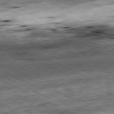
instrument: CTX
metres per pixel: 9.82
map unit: Ap
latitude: -81.1053
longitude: -88.3468
